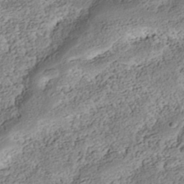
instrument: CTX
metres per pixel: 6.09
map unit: Nhe
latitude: -39.5021
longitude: -116.9136
